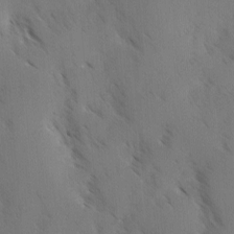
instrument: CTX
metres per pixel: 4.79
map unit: Ave
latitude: -0.8219
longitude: -112.1389
